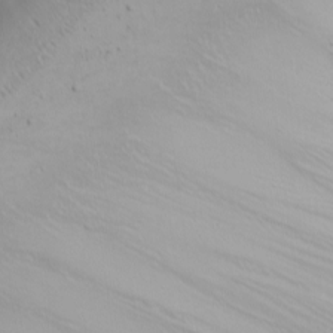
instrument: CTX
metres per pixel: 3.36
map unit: Nhu
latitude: -6.6896
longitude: -81.6883
